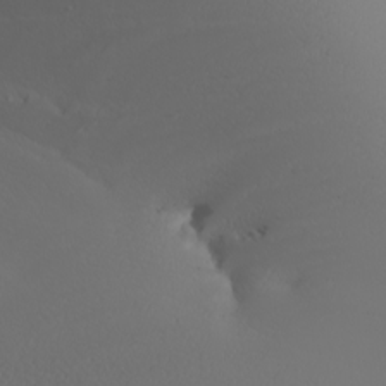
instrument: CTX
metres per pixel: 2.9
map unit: Nhu
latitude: -4.4440
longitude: -90.8380
